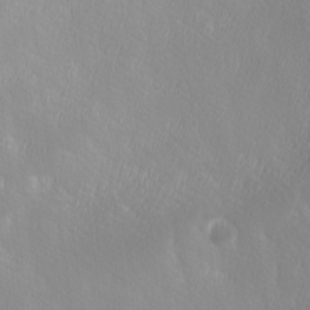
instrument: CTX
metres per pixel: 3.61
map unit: Ave
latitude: 2.3089
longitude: -113.7638
